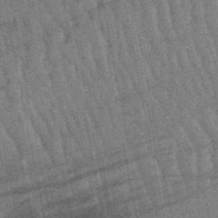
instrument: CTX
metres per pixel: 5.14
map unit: lHb
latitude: -47.8422
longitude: 75.8801
